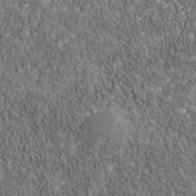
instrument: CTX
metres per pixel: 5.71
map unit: Nhu
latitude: -39.5966
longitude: -85.1970
